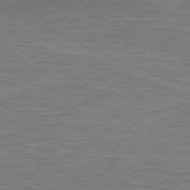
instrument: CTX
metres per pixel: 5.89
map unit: lApd
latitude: 81.7827
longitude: -170.9325
